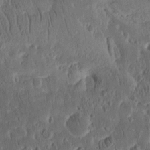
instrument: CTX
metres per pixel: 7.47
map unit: Ht
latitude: 11.5371
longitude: -75.1592
